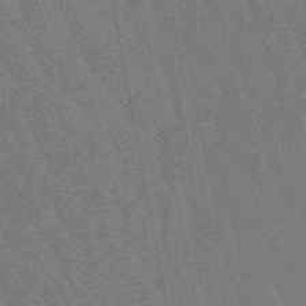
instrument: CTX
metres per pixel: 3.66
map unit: lHb
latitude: -48.1417
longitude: 80.1984
